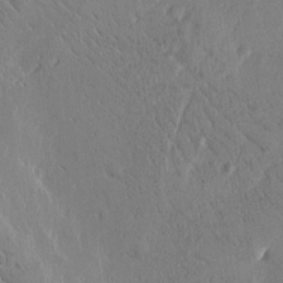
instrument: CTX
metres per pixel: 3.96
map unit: Htu
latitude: -1.9745
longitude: 175.7099
